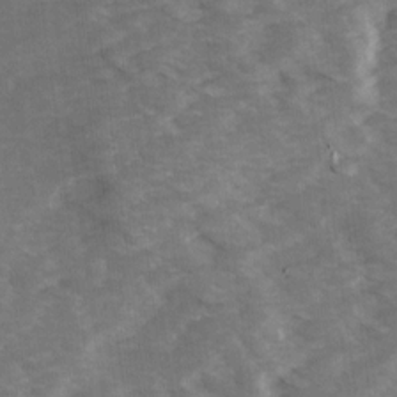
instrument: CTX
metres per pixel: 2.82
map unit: Ave
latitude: 14.3468
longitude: -103.2159
